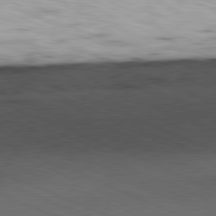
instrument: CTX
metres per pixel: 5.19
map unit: Ap
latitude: -81.7100
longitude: -83.1025
